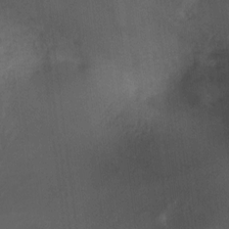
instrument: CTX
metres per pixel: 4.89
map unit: Ht
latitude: 2.5357
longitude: -26.9325
